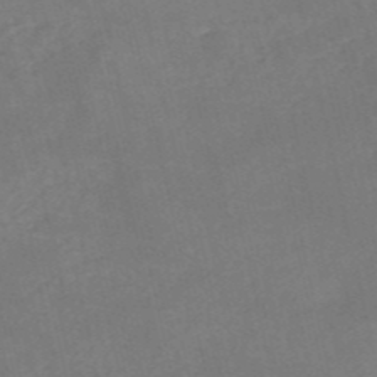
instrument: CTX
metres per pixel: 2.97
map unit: HNb
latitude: -53.1053
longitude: -48.7246
